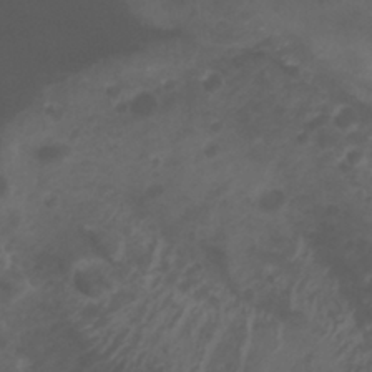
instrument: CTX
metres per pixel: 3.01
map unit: Htu
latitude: -5.0675
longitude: -75.2726
